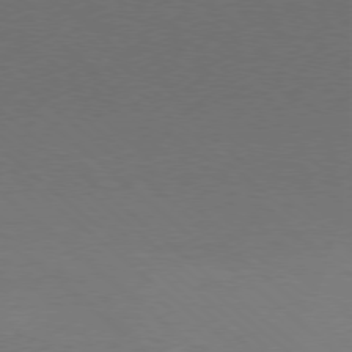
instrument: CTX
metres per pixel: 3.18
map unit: Ap
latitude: -78.6518
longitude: -99.6693
